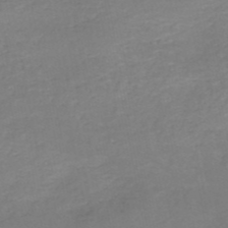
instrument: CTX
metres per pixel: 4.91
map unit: HNb
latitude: -50.9542
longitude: -50.4979
